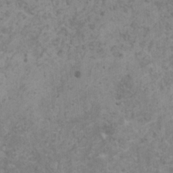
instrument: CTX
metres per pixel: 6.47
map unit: HNhu
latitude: -0.6141
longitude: 2.4817
